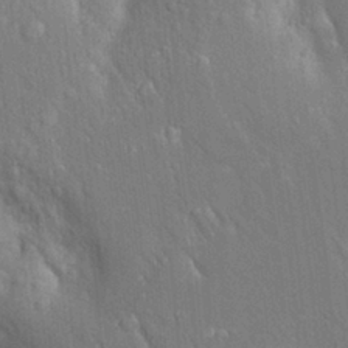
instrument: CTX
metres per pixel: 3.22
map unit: Aa
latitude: 18.2900
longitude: -149.4049
